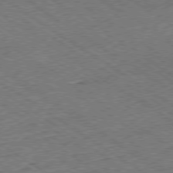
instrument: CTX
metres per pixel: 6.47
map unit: Ap
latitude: -79.6155
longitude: -51.6882
